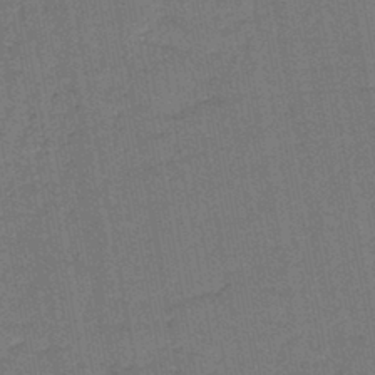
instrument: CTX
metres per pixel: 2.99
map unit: lHb
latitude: -43.0864
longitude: 63.1998
